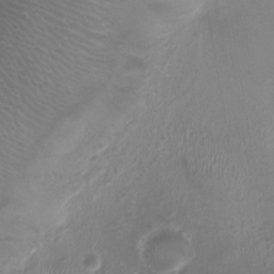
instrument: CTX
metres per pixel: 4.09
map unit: Ht
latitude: -1.4455
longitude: -16.9514
